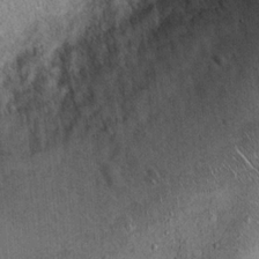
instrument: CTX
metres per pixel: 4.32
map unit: Hto
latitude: 15.5183
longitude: -35.2914
